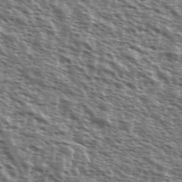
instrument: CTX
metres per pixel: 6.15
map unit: Ave
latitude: 38.0255
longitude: -111.8584
